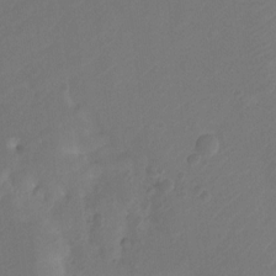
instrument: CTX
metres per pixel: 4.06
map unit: Ht
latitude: -10.2928
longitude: -34.1955
